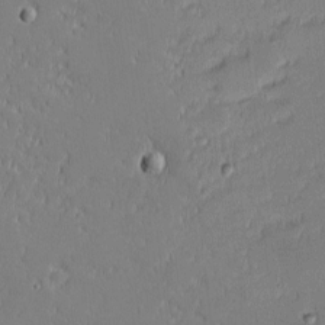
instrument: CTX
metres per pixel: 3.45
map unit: eHh
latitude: -2.7463
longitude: -83.8961
